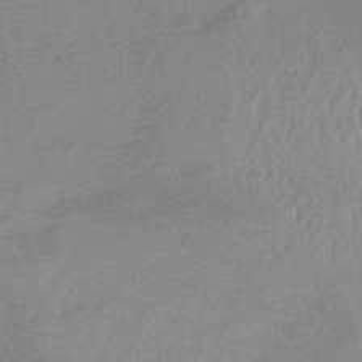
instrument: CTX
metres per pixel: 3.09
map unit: lHb
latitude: -33.6722
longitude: 69.1998
